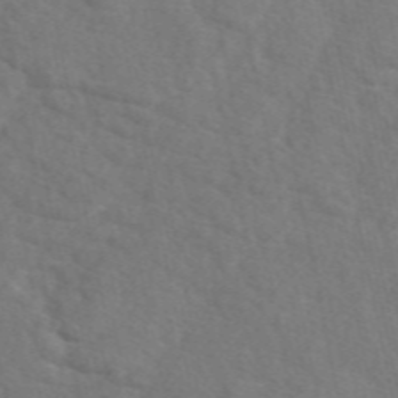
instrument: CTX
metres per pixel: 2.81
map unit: eAb
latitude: 50.0444
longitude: 119.3321
